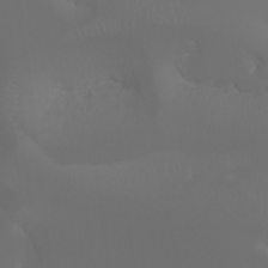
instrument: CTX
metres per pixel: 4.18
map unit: Aa
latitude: -7.4265
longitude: -72.8758
